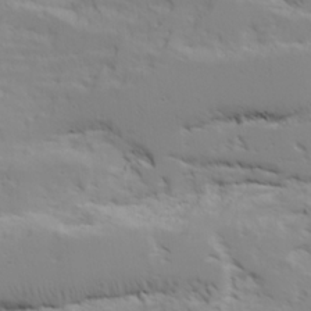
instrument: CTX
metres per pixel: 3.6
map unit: Ave
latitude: 23.0269
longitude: -132.0255
